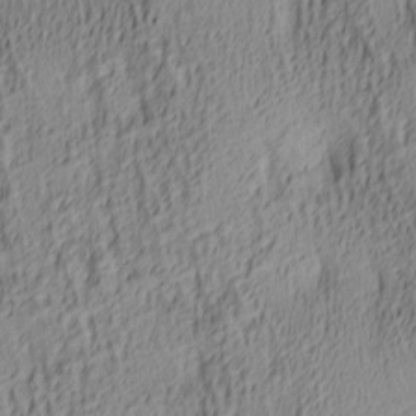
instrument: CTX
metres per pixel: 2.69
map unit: lAa
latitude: 4.9136
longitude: -115.7827
